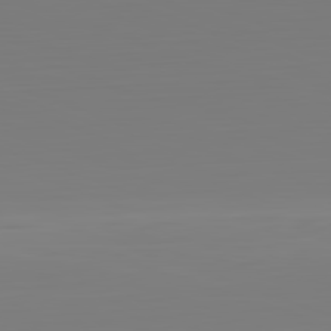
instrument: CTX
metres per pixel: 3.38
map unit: Hpe
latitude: -82.5574
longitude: 8.9542
